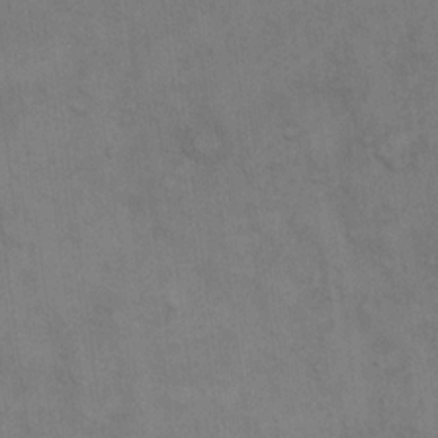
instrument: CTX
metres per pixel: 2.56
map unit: eHh
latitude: 14.5546
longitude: -62.5357
